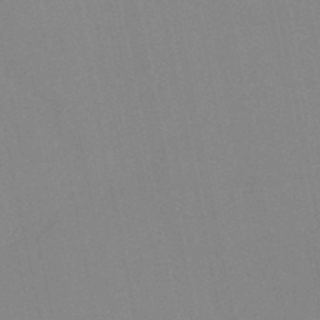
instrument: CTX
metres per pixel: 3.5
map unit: HNb
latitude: -45.5210
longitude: 55.7856
